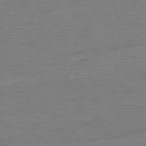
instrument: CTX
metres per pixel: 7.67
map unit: Ap
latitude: -81.5399
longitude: -84.3089
